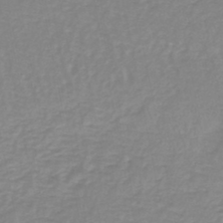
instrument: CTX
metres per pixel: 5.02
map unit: lHb
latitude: -41.7100
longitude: 63.3698
